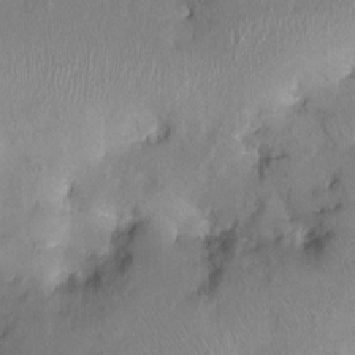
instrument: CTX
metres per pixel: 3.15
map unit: Nhu
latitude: -0.7653
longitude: -15.1215
